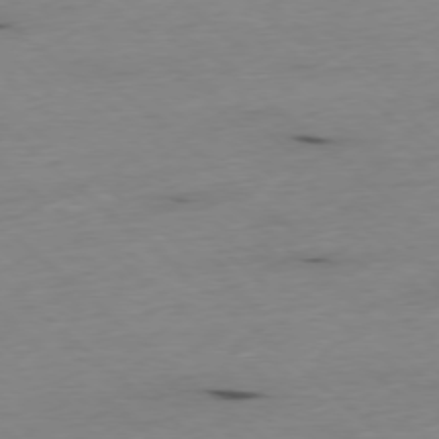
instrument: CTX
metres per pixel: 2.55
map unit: Ap
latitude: -77.9178
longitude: -89.7639
